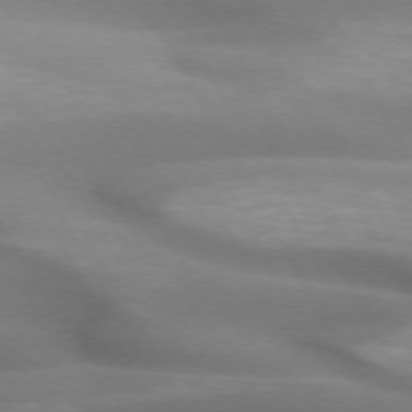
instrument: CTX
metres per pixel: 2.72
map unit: lApd
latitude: 72.6113
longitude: -51.0647
